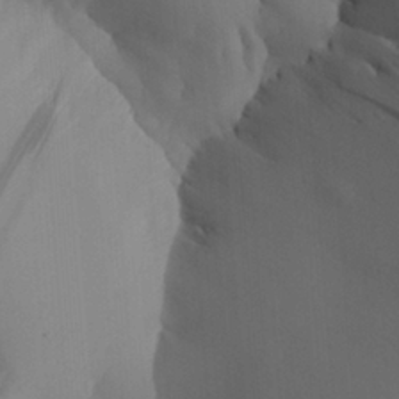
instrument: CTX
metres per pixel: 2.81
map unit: Aa
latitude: 27.4993
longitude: -131.9717
